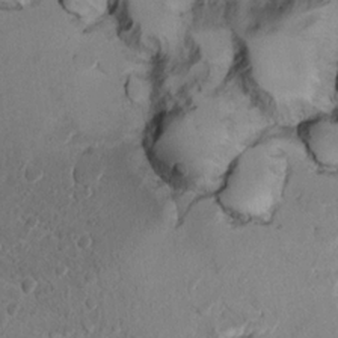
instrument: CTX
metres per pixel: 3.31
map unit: Ht
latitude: 11.0081
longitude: -31.9717
